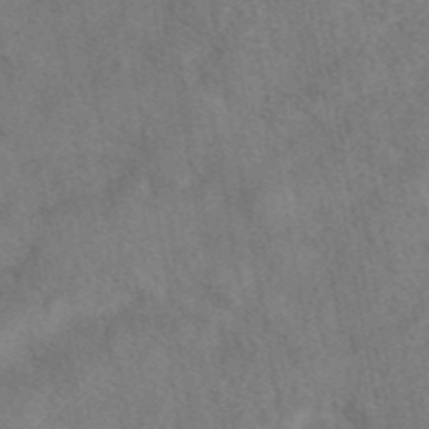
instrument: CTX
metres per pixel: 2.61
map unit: eAb
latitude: 42.9703
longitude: 107.3321
